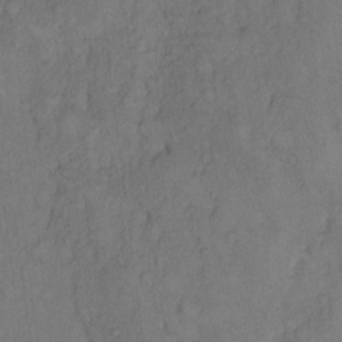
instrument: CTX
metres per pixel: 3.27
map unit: Hto
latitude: 10.1011
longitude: -58.8569
